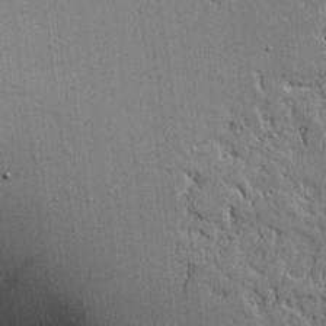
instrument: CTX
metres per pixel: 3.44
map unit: Aa
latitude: 18.5734
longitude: -126.7813
